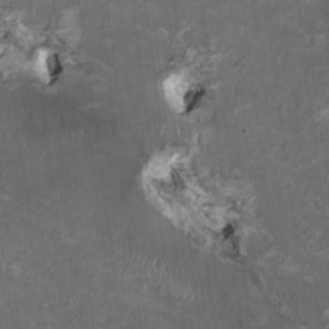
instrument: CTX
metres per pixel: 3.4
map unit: HNhu
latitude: 1.8583
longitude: -3.7260
